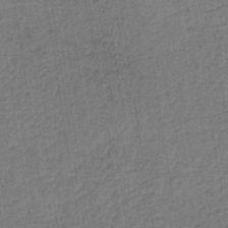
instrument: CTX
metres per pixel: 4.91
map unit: lHb
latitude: -34.9164
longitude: 62.8786
